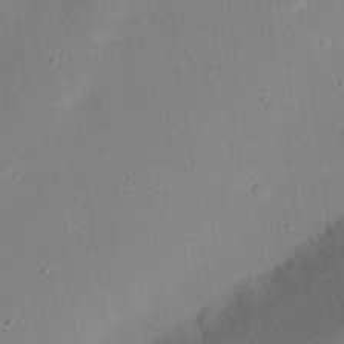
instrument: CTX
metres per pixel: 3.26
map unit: eHh
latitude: 24.8569
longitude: -70.2333
